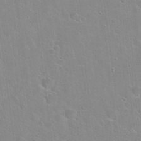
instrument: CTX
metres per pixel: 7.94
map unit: Hto
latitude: 22.4034
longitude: -52.4034
